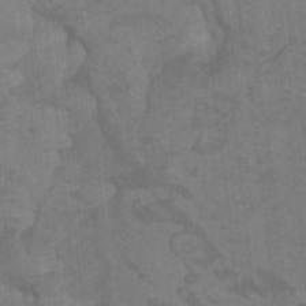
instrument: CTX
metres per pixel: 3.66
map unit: Ht
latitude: -0.0094
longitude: -17.5182
